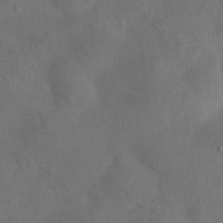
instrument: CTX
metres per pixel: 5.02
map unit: eHh
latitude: 24.8757
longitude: -67.7449
